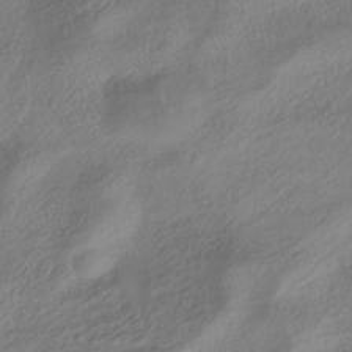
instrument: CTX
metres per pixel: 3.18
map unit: HNhu
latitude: -41.8233
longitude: 102.5196
